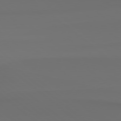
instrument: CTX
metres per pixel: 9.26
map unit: Hpe
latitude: 78.3468
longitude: -133.8017
